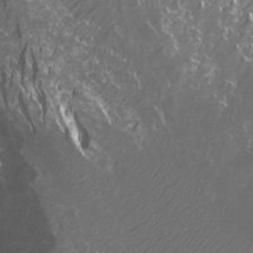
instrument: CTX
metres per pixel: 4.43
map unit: Htu
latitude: -14.0283
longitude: -47.1592
